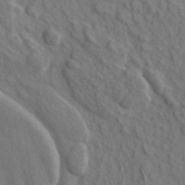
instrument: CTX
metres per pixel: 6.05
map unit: ANa
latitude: 42.4601
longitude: 53.6532
